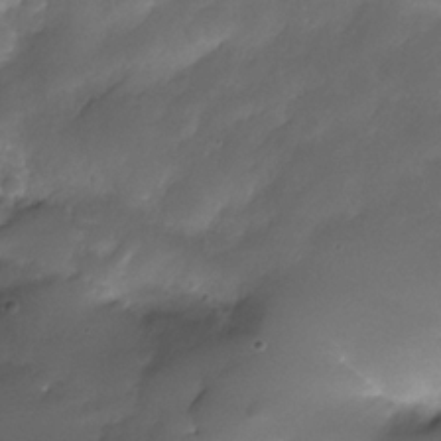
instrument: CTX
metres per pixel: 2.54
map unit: Nhe
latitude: -34.4251
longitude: -145.9528
